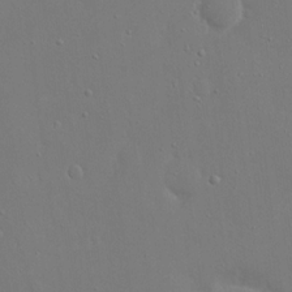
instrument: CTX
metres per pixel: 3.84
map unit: eHh
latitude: 16.6491
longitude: -71.5182
